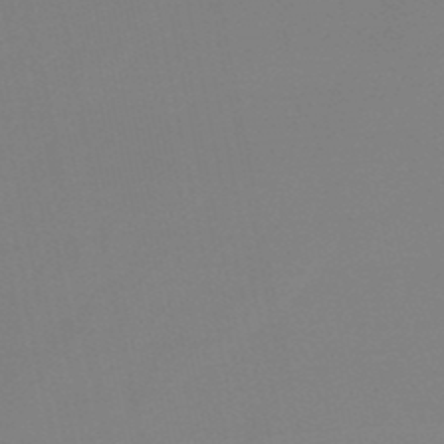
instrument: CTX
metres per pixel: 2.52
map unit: lHb
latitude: -48.9542
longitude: 69.6343
